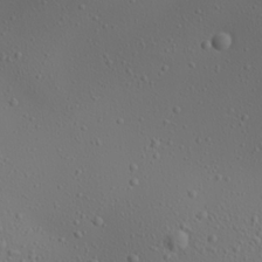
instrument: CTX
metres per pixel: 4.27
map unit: Aa
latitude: 23.2348
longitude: -137.9528
